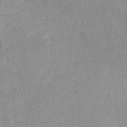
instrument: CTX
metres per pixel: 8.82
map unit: Hve
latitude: 24.6490
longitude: 145.0487
